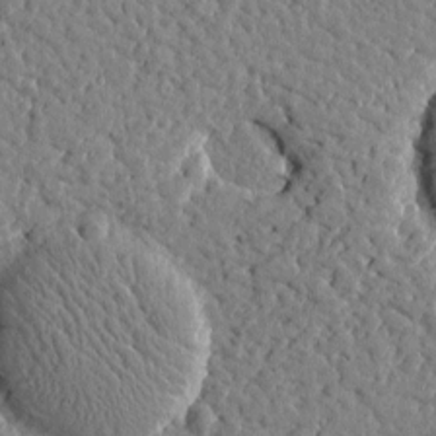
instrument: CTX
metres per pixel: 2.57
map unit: Htu
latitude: -0.3496
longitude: -178.6869
